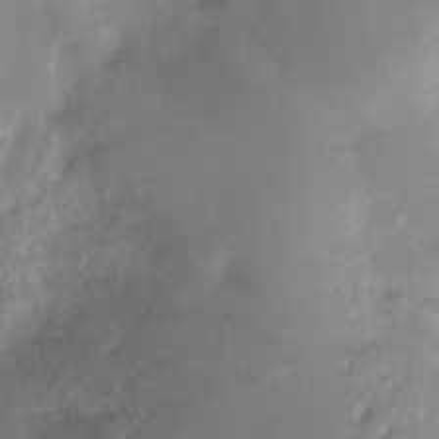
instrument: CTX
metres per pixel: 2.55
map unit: Nhu
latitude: 4.5924
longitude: -18.3656
